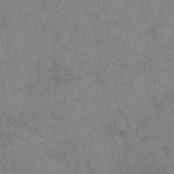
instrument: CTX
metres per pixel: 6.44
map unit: eAb
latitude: 41.5938
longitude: 109.8989
